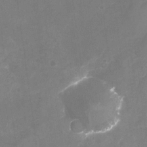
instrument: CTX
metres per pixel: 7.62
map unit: Nhu
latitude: -22.1228
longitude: -56.8568
